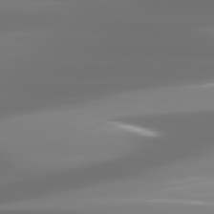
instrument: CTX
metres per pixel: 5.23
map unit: lApd
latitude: 81.5560
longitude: -137.1592
